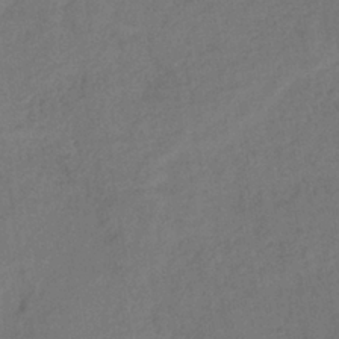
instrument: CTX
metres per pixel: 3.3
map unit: lHb
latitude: -38.4818
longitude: 68.9352
